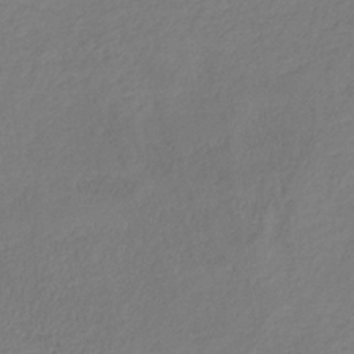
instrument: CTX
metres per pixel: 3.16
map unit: HNb
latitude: -32.6708
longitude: 55.9556
